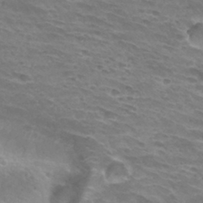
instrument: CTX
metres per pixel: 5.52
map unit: Hto
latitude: 31.6505
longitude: -41.2159
